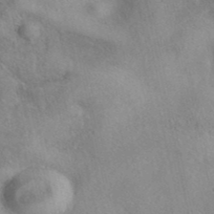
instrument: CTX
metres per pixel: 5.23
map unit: eAb
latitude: 40.2144
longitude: 109.4454
